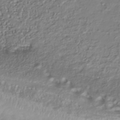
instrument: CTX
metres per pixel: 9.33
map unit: Nhu
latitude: -41.1053
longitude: -85.5560
